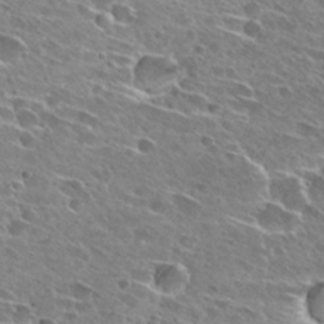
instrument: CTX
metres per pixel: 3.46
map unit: Hto
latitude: 27.4427
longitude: -43.5749
